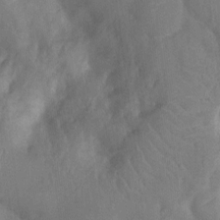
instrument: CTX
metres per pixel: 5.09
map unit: Nhu
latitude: -13.6722
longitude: -24.6490
